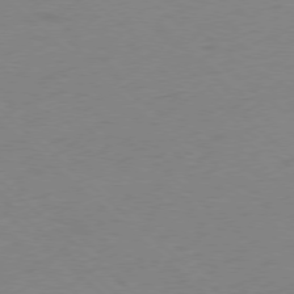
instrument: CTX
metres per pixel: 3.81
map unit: Ap
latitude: -78.4440
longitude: -57.6882
